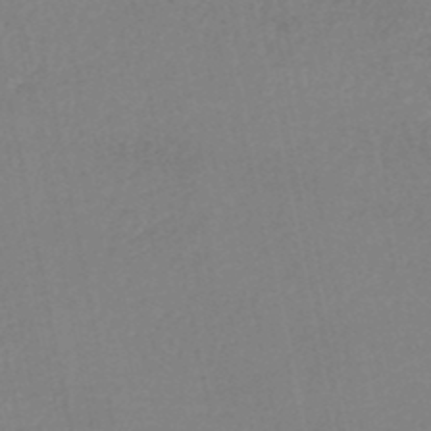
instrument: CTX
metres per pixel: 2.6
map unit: HNhu
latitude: -48.7652
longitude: 97.5588
